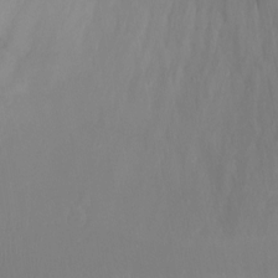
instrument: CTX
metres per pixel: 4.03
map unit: Ht
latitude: -0.9353
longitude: -33.6127
